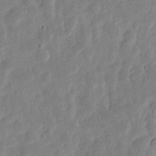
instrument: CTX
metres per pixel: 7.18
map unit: eHh
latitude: 6.4412
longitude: -71.4237
